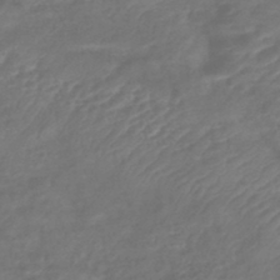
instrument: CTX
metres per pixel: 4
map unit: eHb
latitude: -43.2564
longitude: 81.8800
